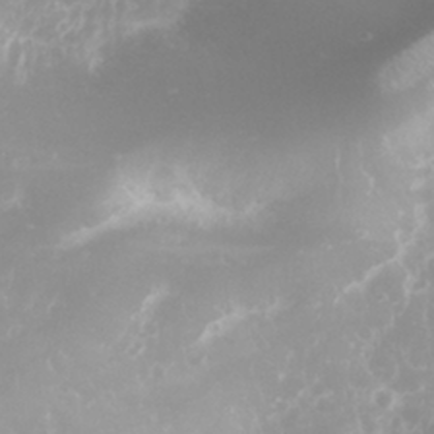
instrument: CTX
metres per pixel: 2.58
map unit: eHh
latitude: 31.2726
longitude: -62.8191
